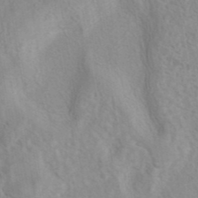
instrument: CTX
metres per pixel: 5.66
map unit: eAb
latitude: 40.8569
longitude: 106.5385
